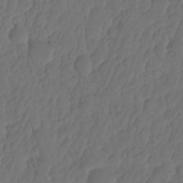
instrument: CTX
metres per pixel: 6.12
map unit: HNhu
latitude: -24.4818
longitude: 50.4062
